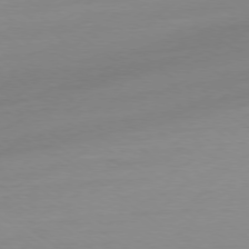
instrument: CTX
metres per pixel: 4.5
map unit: Ap
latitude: -78.6329
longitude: -65.7261
